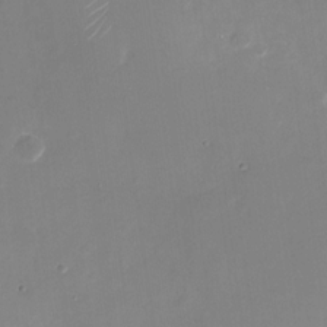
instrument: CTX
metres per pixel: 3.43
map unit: Nhu
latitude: -28.4818
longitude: -68.8380
